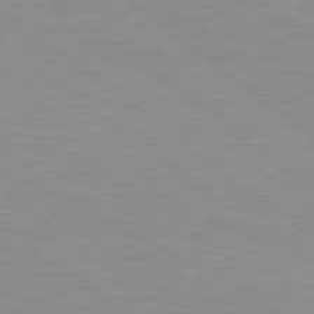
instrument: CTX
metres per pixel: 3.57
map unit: Hpe
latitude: 78.6869
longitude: -151.7071
